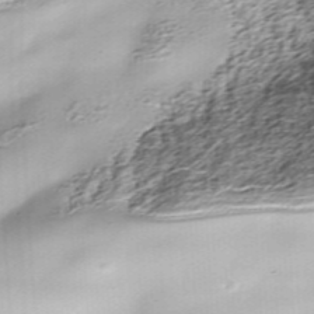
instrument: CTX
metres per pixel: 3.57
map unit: Nhe
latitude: -38.0472
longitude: -148.1011
